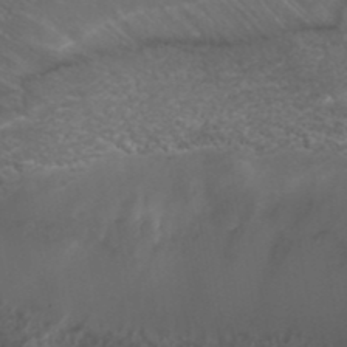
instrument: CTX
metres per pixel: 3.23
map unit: ANa
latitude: 41.4804
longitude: 27.3131
